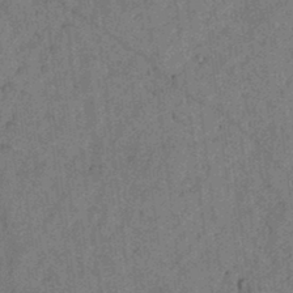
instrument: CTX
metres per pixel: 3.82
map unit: lAvf
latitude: 4.5735
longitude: 158.7085
